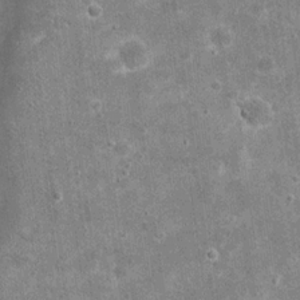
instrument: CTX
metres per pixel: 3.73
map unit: eHh
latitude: 20.6302
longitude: -65.9339
